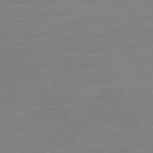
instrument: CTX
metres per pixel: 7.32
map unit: Ap
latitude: -74.9542
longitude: -83.9150
